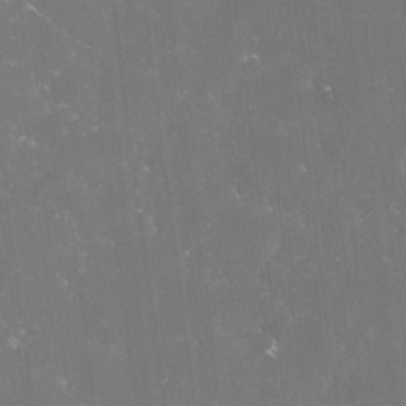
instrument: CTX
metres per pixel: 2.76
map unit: lHvf
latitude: -16.0472
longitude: -101.2915
